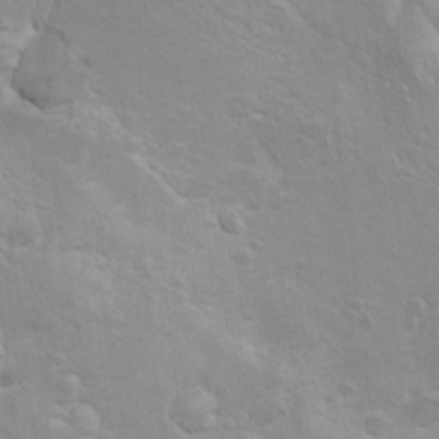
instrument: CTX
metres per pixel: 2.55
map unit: Hto
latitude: 8.4223
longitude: -31.3293
